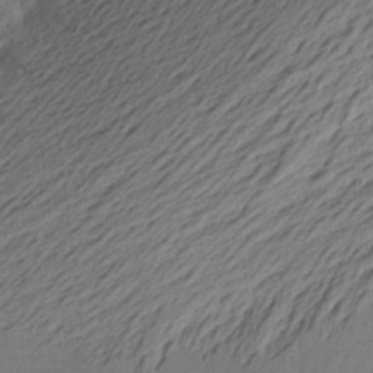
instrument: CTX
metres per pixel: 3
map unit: Aa
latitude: 25.4804
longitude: -145.4048
